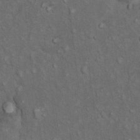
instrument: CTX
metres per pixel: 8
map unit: Nhu
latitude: 9.6883
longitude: -23.6883
